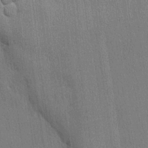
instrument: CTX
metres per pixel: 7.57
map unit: lHvf
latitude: 20.4034
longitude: 141.6722
